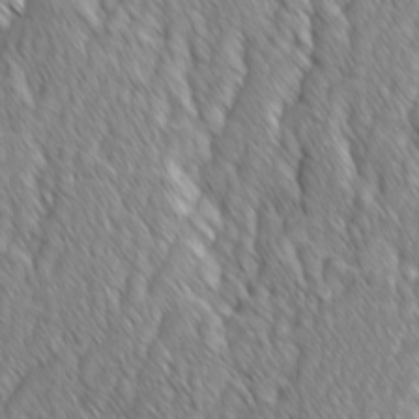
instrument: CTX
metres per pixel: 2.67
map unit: Ave
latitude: -1.5399
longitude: -113.3104
